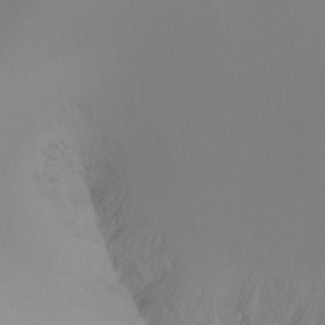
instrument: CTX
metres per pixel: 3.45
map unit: Ht
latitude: -16.6708
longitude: -45.6127
